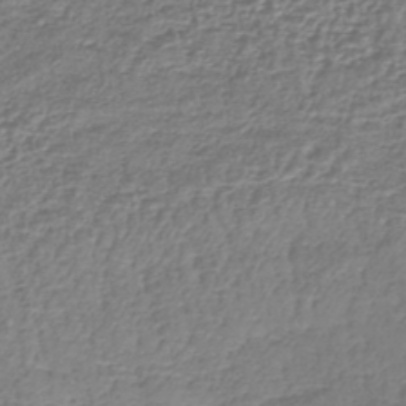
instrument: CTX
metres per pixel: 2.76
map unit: lHb
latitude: -43.2753
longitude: 76.3117
